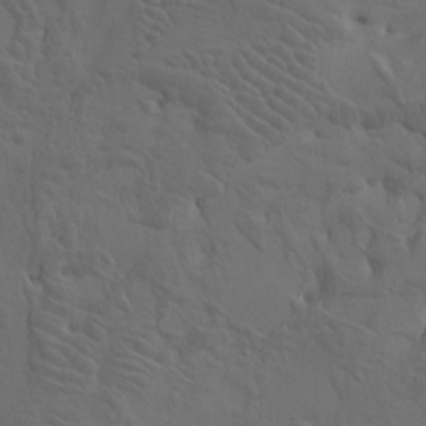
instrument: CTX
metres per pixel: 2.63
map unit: Htu
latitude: -7.7288
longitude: -66.9702
